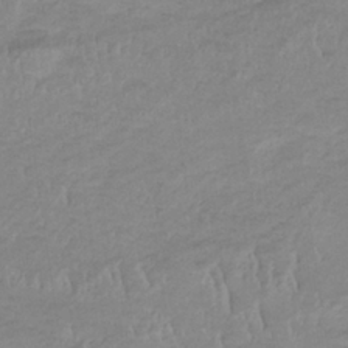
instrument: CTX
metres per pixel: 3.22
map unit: eHb
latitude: -33.5966
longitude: 68.4251
